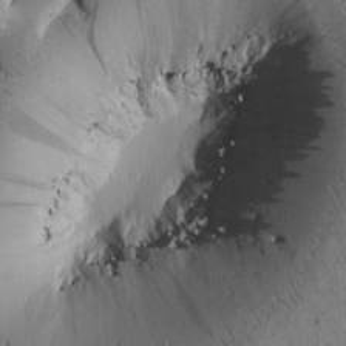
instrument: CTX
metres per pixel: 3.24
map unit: Htu
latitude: 0.0633
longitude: 173.7666
